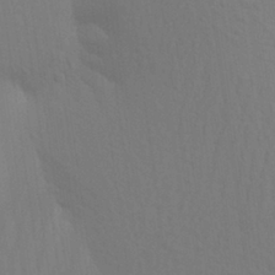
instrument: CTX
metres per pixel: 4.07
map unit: Aa
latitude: 26.5357
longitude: -145.7449
